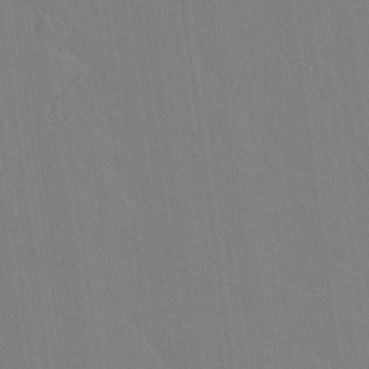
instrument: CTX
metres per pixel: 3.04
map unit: lAvf
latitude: 14.9514
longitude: -126.8380
